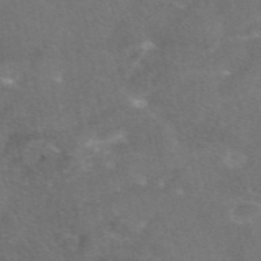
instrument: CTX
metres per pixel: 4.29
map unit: eAb
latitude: 46.4034
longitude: 115.4832
